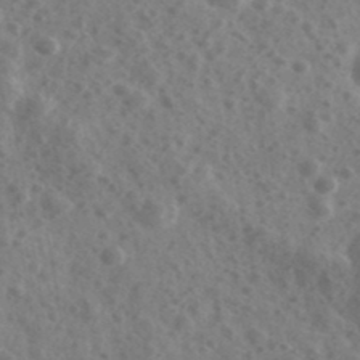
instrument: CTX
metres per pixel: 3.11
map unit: Ave
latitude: 38.7435
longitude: -106.8380
